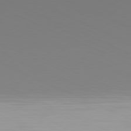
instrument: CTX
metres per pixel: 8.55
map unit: Hpe
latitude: -81.3699
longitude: 19.9367
